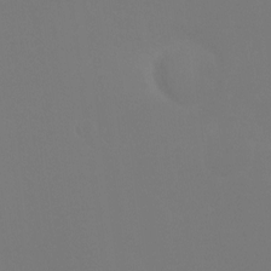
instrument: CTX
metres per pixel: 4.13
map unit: Ht
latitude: -4.7652
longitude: -60.8380
